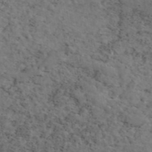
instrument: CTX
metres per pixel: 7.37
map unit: eAb
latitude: 46.1389
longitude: 117.2186
